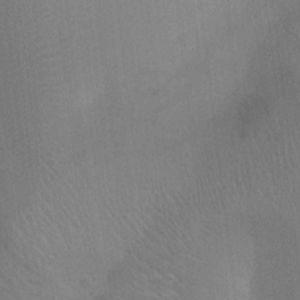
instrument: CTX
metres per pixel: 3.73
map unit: Ht
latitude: -4.3495
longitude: -17.4804
